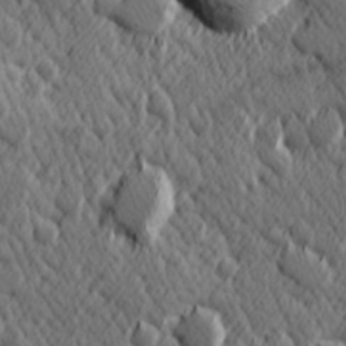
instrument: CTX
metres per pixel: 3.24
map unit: Hve
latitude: 25.7827
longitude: 145.7478
